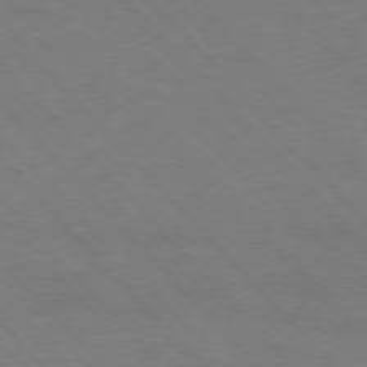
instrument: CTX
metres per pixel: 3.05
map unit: Hpe
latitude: -77.1242
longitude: -12.8191
